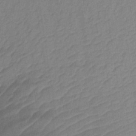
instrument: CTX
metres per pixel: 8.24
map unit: lHb
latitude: -35.3510
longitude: 71.8422
